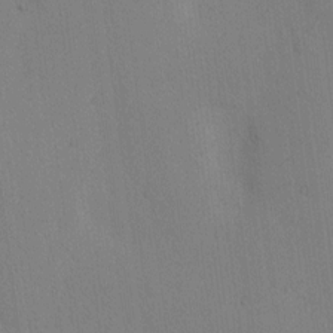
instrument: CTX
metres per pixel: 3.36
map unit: lAvf
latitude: 9.0270
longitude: 167.2187
